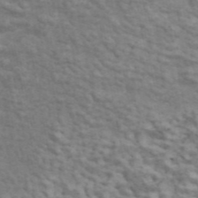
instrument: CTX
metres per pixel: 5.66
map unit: ANa
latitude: 46.2145
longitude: 24.3873
